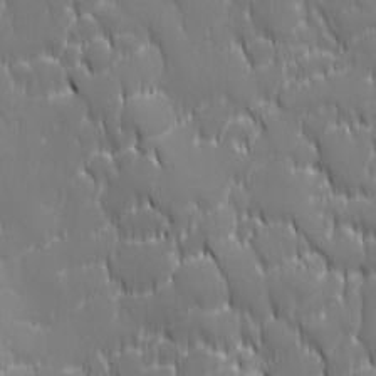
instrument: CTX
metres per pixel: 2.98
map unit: Ave
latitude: 2.1766
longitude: -113.3482
